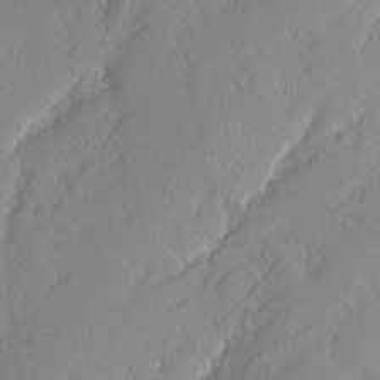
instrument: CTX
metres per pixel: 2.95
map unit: Nhu
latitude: 2.4034
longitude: -77.1970
